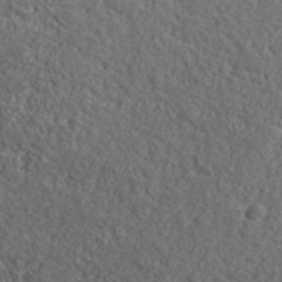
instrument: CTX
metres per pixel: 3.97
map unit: ANa
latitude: 39.7450
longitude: -90.1578
